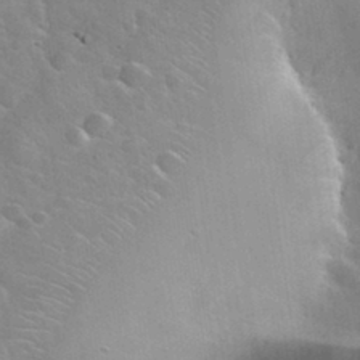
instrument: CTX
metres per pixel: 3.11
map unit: Nhu
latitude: 31.7072
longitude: -54.0633
